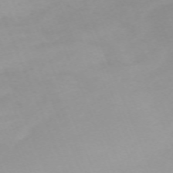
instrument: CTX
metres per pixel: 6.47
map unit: Nhu
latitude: -67.8422
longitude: 38.0094
